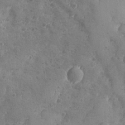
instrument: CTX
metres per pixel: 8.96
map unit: Ave
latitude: -8.3117
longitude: -119.0269
